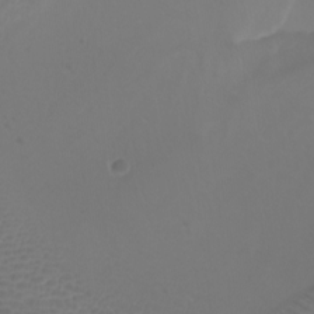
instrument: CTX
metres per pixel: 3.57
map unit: Nhu
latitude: -9.6155
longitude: -70.3845
